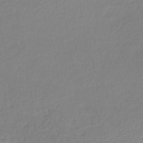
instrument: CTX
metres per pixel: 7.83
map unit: lHb
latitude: -38.2173
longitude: 68.2739
